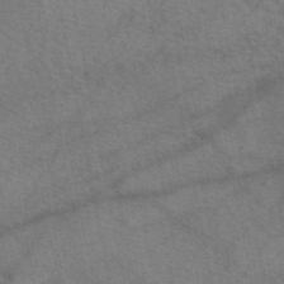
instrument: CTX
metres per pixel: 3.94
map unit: eAb
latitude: 50.7057
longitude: 115.1242
